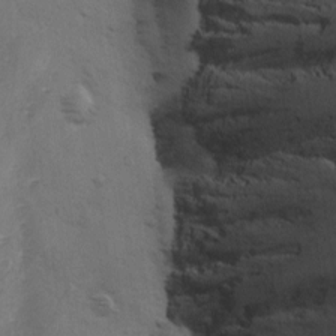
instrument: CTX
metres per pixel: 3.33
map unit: Ave
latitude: 0.4790
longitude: -113.2159
